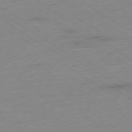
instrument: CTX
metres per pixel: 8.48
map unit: Ap
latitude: -78.6140
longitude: -58.7624
